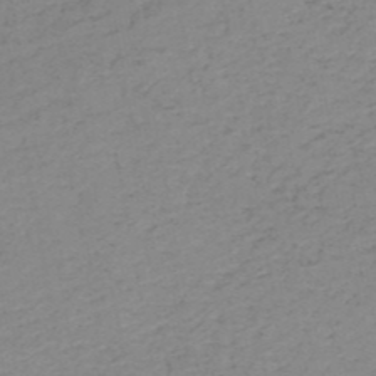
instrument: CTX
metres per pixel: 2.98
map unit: HNb
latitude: -50.9542
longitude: -52.8002
